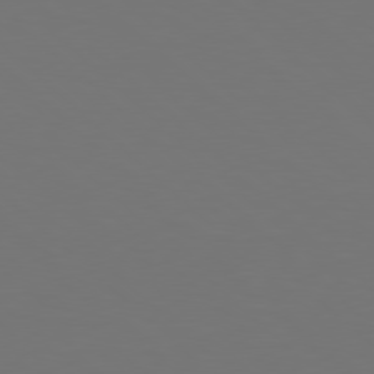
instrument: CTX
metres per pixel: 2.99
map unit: Hpe
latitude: 78.1767
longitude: -175.7450
